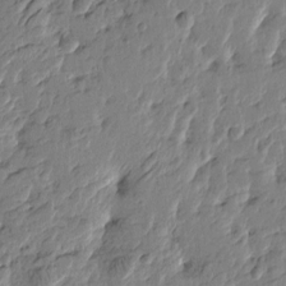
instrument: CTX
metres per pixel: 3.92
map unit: Htu
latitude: -4.5951
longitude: 178.8219
